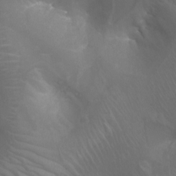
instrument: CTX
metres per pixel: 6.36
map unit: Nhu
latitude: -8.1228
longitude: -92.4979
